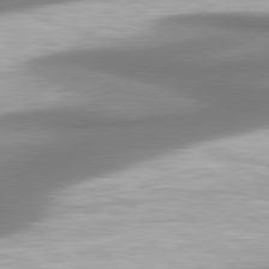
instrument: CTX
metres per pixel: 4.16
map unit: lApd
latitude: 80.5168
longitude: 178.4062
